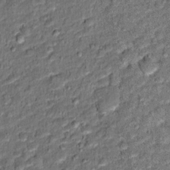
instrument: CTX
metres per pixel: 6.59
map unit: Ht
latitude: 11.9528
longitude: -37.9339
